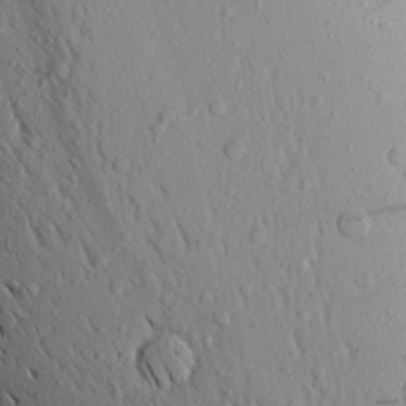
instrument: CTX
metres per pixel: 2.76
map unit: Aa
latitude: 19.0458
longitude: -148.2900
